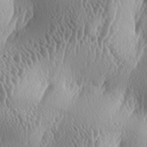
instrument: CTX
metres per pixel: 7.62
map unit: lAa
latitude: -5.8611
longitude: -128.6868
